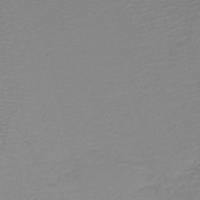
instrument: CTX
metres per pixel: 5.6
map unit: HNb
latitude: -41.9745
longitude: 50.2550
